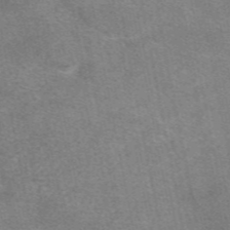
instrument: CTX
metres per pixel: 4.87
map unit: eAb
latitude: 48.0822
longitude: 121.1053
